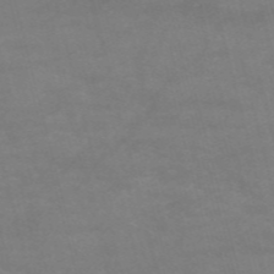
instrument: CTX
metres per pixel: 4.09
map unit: HNb
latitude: -55.3699
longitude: -40.4412
